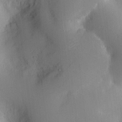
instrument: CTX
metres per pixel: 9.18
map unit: Htu
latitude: -8.8219
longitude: 176.4440
